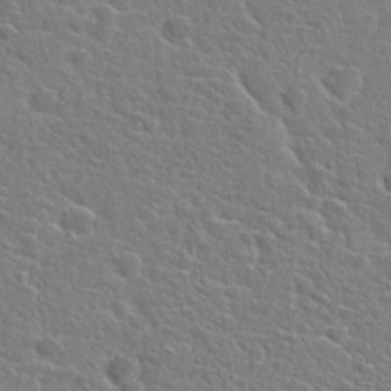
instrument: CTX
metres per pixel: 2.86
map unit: Hto
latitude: 24.9324
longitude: -46.5357
